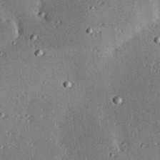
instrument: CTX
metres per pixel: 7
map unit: eHh
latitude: 23.0458
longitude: -90.2523
